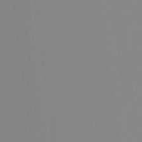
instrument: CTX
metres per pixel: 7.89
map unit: Htu
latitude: -14.6141
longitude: -47.8773
